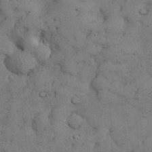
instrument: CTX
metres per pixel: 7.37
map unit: Nhu
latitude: 28.7624
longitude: -71.4804
